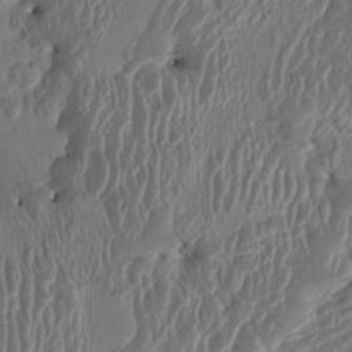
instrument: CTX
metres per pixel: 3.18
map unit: HNhu
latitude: 3.5749
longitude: -6.1200
